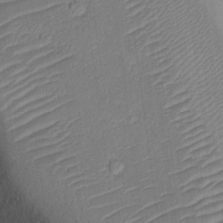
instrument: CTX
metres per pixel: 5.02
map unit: eHh
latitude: 14.1389
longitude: -70.9702
